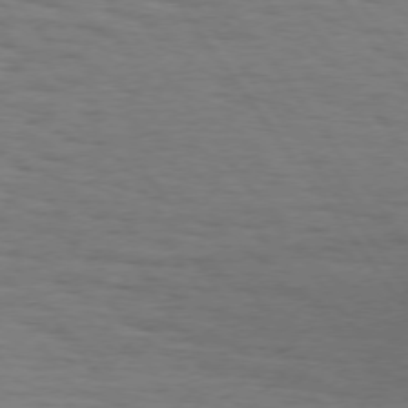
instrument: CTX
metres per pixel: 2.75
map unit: Hpe
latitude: 73.5560
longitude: -133.0647
